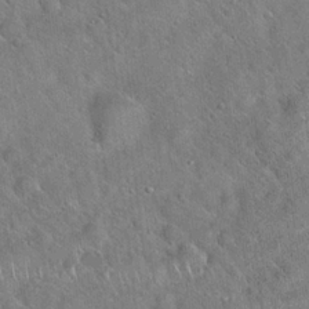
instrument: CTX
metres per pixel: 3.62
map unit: Hto
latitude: 20.1389
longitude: -53.0270
